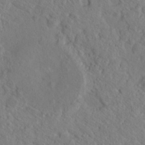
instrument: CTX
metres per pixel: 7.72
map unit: Hto
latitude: 18.4412
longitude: -39.3482
